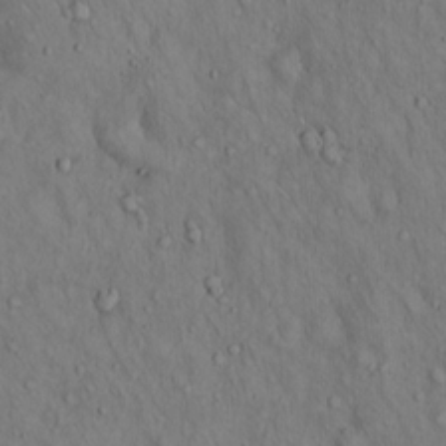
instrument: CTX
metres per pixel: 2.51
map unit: Hto
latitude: 14.7247
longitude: -59.4993
